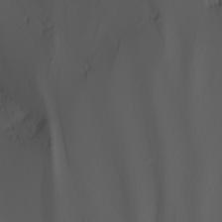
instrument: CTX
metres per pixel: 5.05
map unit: Nhu
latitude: -7.9556
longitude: -95.5938
